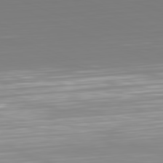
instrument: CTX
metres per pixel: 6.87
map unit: Hpe
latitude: -82.0283
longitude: 7.1431
